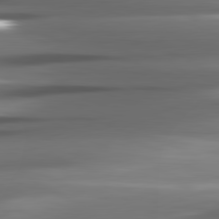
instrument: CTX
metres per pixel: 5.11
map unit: lApd
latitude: 82.0444
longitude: -141.1403
